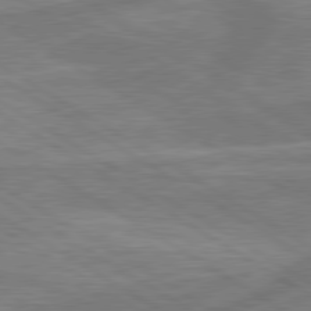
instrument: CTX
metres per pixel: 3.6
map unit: lApd
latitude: 79.7639
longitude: -172.8569
